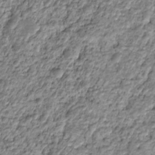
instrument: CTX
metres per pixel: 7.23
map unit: HNhu
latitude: -21.7855
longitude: 84.8219
